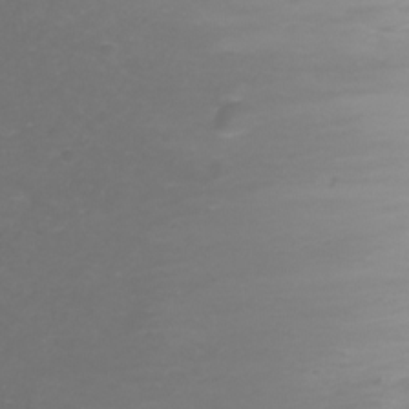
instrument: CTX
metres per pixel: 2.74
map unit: Ht
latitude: -7.9178
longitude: -20.4034
